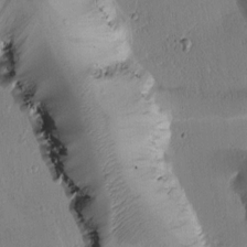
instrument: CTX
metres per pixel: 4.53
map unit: Htu
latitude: -1.4644
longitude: 171.8234
